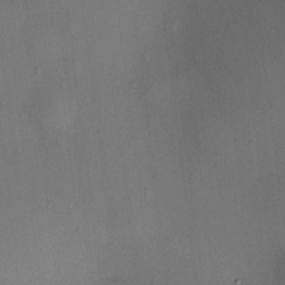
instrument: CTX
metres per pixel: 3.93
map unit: HNhu
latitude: 9.1781
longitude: 14.1606
